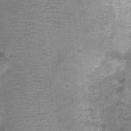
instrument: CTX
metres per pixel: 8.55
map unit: Nhu
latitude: 3.7827
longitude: -17.7071
